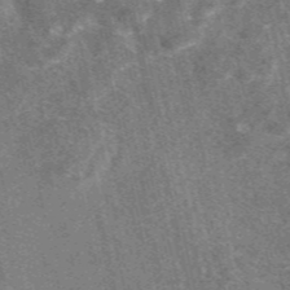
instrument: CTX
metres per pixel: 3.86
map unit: eAb
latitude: 47.4805
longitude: 119.5210
